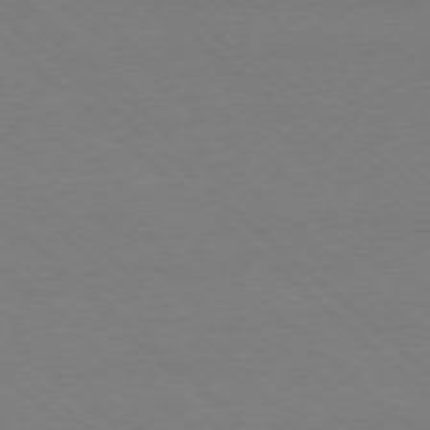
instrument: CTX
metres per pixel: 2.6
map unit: Ap
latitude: -77.9178
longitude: -84.5168
